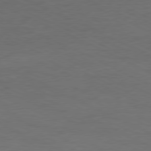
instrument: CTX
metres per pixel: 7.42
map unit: Ap
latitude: -77.3888
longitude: -74.8002
